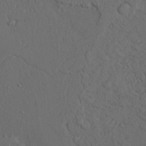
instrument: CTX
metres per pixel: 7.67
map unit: Ave
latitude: 23.4804
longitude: -132.1767
